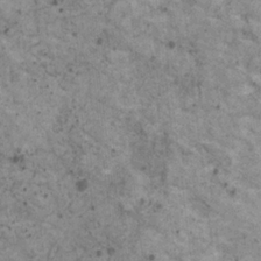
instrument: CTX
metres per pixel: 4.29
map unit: HNhu
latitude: 2.4412
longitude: 4.2928
